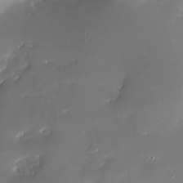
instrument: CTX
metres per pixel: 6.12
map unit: Nhe
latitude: -32.6897
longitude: -116.7435
